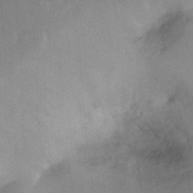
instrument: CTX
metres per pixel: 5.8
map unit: Ht
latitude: -1.1809
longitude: -33.1592
